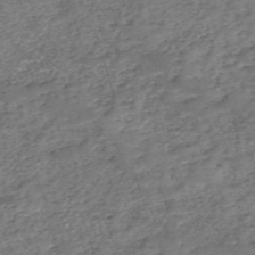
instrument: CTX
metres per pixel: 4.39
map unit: eHh
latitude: -55.3132
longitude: -90.7435
